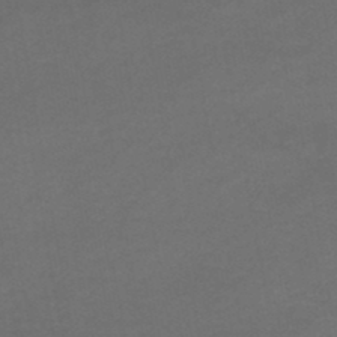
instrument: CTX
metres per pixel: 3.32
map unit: HNhu
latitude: -48.7841
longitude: 100.1605
